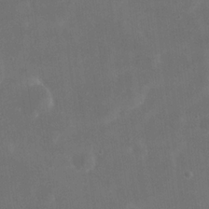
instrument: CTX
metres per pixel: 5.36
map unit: eHh
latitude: 19.9906
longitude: -66.0444
